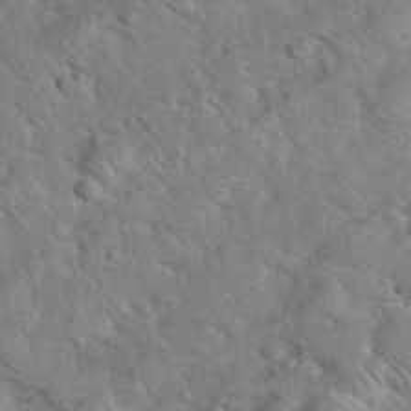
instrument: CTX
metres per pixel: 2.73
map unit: eHh
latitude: 38.0255
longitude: -64.5546
